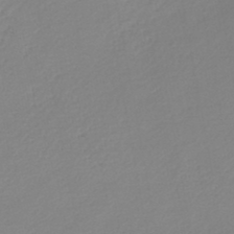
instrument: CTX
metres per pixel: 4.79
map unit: lHb
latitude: -46.3684
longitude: 66.4251
